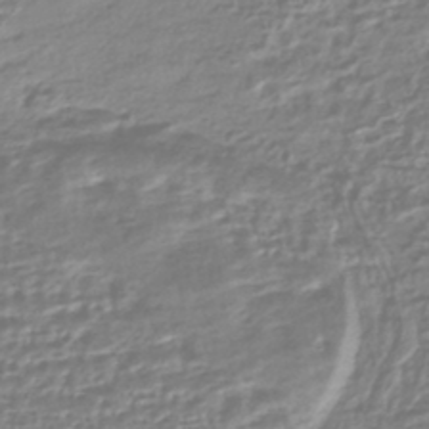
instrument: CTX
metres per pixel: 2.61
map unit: HNhu
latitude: -44.4440
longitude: 99.9178
